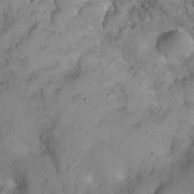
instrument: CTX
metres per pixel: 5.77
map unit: Nhu
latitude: 22.6868
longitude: -67.4048
